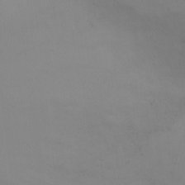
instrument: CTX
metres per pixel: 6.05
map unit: Ht
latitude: 0.6301
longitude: -20.7435
